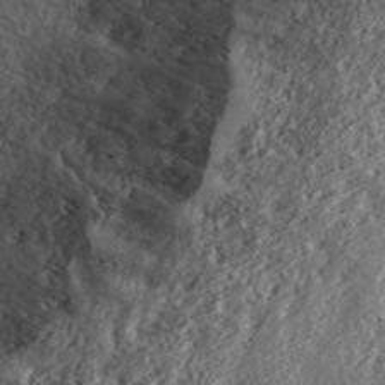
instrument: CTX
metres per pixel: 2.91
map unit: ANa
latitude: 41.3481
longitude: 55.1809
